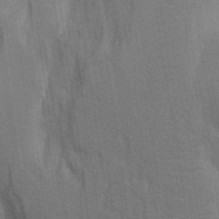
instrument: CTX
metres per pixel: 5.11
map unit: Aa
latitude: 9.2726
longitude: -126.7435
